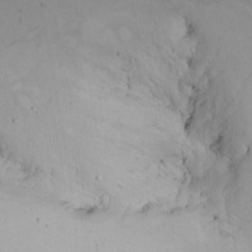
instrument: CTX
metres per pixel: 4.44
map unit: Htu
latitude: -6.2739
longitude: -68.9513
